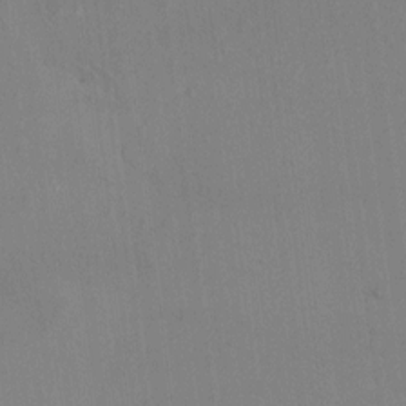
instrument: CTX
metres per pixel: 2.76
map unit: HNhu
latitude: 5.1214
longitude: 7.2187
